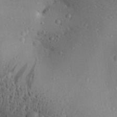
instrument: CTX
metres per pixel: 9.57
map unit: Aa
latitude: 28.7246
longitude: -131.7450
